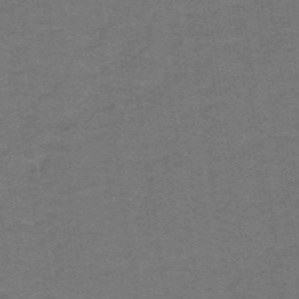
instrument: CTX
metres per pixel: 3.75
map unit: lHb
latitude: -42.5951
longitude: 54.6897
